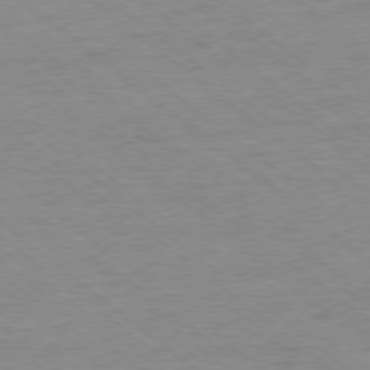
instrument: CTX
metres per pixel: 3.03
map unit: Ap
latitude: -78.5384
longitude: -83.6127
